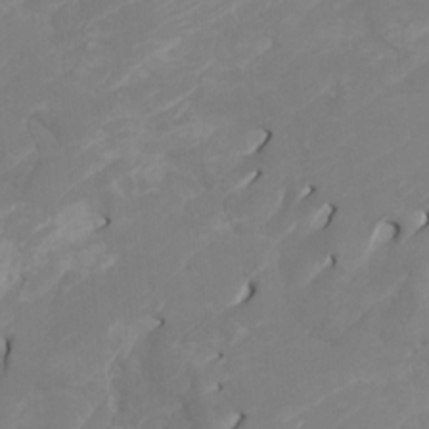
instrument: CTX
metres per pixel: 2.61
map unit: Htu
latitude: -4.4629
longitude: -88.1200
